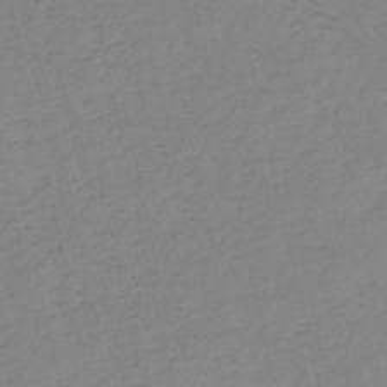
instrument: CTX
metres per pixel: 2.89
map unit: HNb
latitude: -53.5399
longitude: -39.1403
